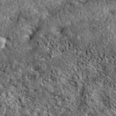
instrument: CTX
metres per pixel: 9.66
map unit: eAb
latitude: 38.0444
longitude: 111.3699
